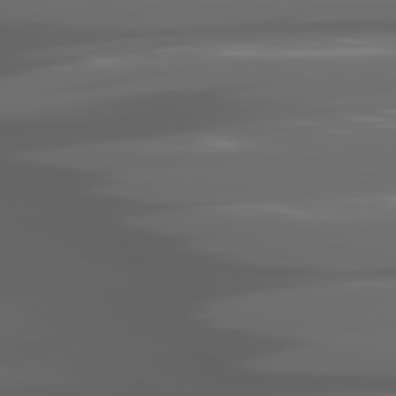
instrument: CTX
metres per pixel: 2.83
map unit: lApd
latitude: 80.6679
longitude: -141.1025
